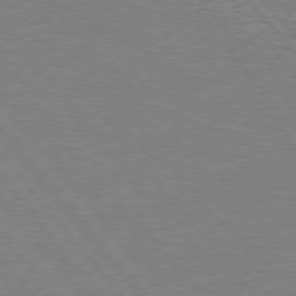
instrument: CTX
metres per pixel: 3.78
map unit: Hpe
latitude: 75.8772
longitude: -154.5168
